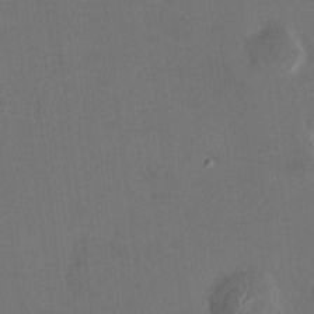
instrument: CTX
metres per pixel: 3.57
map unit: HNhu
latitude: 6.2522
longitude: 7.1620
